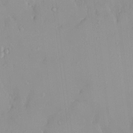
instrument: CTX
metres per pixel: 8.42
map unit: HNhu
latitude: 5.7827
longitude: 2.5573
